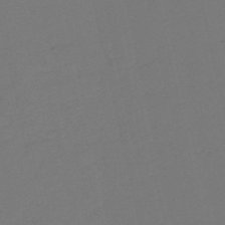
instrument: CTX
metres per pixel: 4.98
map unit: HNb
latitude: -54.6141
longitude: -39.1403
